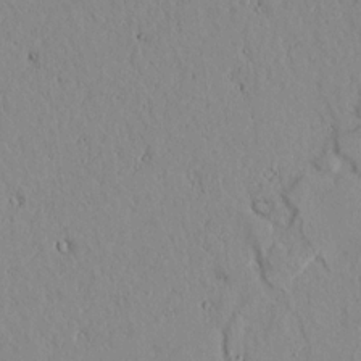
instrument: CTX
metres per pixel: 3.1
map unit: lAvf
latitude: 7.2348
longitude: 169.1242
